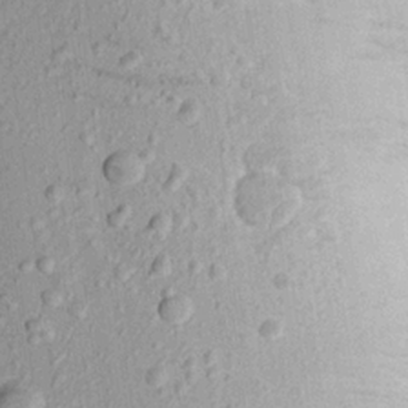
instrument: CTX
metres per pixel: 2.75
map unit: Aa
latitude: 20.8191
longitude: -148.0633
